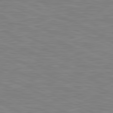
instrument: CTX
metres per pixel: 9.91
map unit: lApd
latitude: 81.2537
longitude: -170.3089
